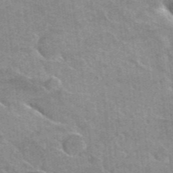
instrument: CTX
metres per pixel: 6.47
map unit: Hto
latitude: 25.3859
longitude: -36.7813
